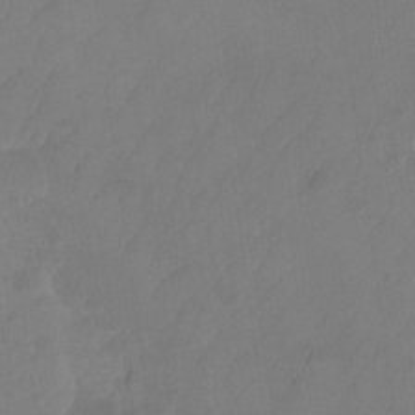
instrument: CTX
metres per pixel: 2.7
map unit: Ht
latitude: -13.8800
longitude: -57.6693
